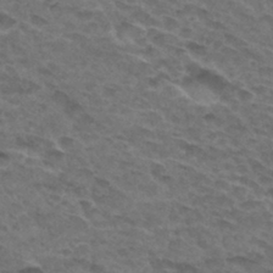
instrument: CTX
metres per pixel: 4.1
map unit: Hto
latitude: 32.2711
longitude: -47.5749
